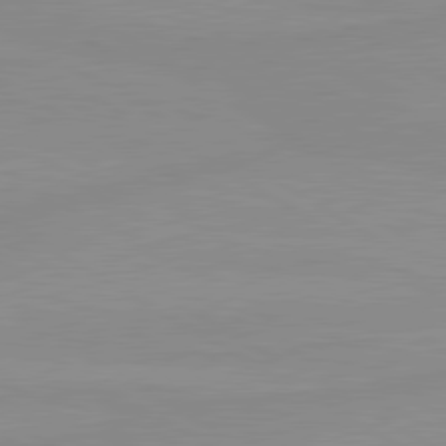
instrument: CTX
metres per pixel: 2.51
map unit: lApd
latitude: 80.2900
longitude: -176.0444
